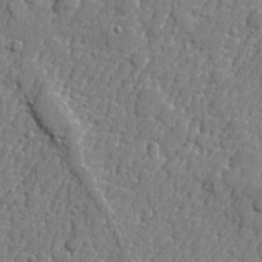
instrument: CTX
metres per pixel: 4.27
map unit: lHvf
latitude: 23.9717
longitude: 141.4076
